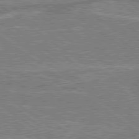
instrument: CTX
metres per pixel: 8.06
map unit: lApd
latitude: 79.2726
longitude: 175.8800
